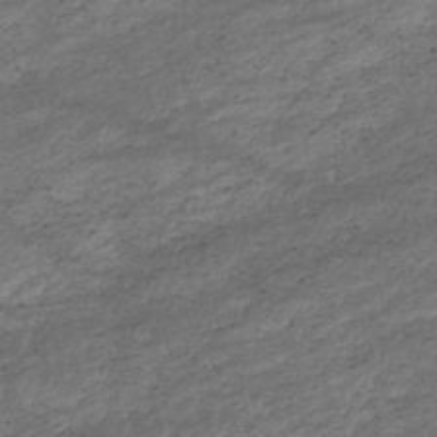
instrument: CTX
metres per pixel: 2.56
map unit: HNhu
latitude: -47.2565
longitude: 28.7463
